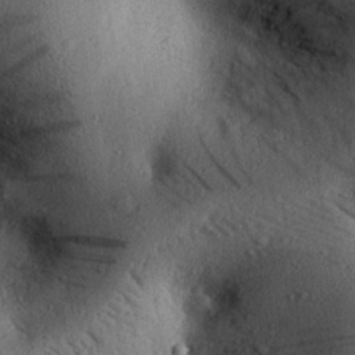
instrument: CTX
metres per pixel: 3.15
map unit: eHh
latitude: 25.3670
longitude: -76.5923
